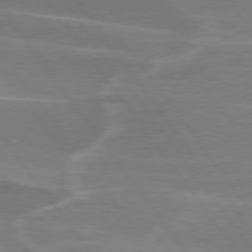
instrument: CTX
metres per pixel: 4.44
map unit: lApd
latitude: 75.1970
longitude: -62.0255
